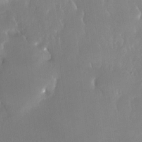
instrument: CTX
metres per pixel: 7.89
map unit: Nhe
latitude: -27.8233
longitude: -110.5924
